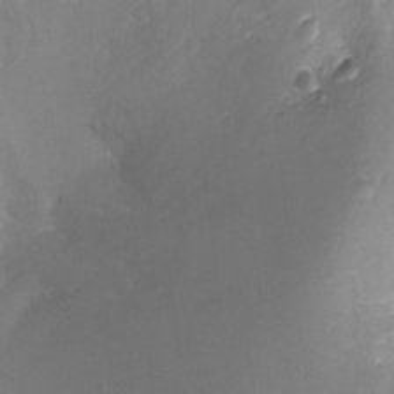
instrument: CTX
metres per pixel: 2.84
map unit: Ht
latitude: -16.3873
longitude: -42.9703
